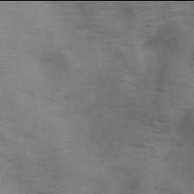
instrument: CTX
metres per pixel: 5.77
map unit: HNb
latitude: -46.0094
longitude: -46.7624
